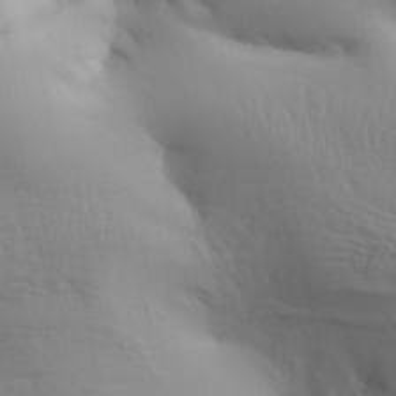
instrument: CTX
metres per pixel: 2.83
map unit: Aa
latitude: 33.4049
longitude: -143.7261
